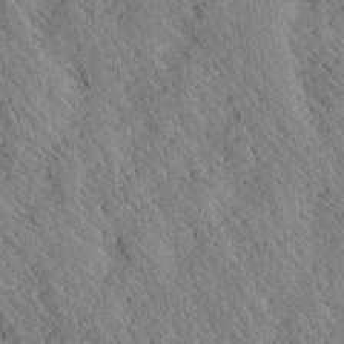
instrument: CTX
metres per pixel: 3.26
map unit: Ave
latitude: 24.3656
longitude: -133.6883
